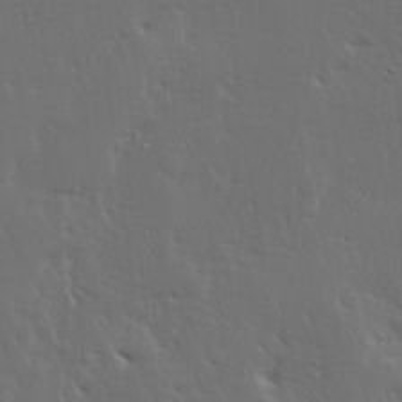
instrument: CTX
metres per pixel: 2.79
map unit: Ave
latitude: 15.6127
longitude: -139.4048
